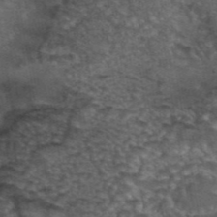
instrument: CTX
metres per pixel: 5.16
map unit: eAb
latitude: 43.8394
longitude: 105.1053
